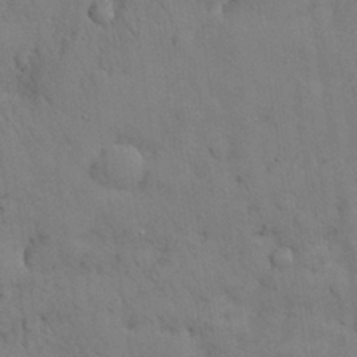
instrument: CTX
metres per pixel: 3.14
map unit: Nhu
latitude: 28.4223
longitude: -69.7450
